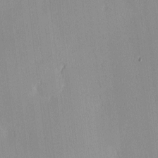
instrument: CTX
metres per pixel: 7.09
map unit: Ave
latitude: 3.2159
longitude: -113.6883
